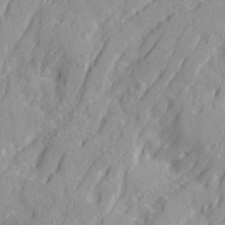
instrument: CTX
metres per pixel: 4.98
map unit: Ave
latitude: 21.5938
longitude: -130.6113
